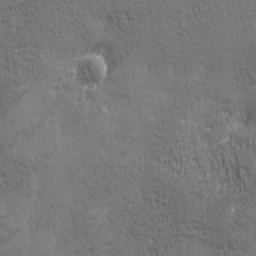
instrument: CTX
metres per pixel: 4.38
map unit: Ave
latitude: 2.2900
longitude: -112.0822
